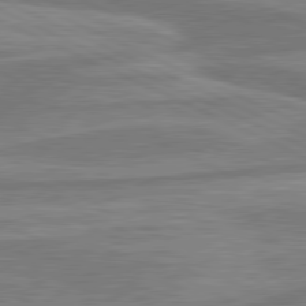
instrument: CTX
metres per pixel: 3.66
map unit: lApd
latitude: 80.9703
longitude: -175.5560
